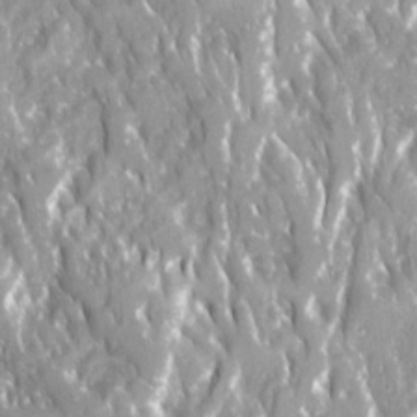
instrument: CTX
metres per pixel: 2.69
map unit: Ave
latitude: 16.1767
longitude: -131.1404
